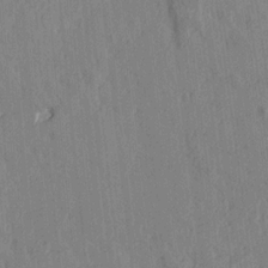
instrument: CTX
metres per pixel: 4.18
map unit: Htu
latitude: -4.4629
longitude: -177.4237
